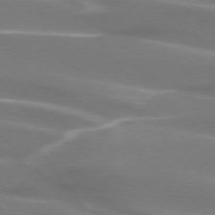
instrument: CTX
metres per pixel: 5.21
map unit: lApd
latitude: 74.3656
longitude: -62.5168
